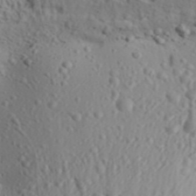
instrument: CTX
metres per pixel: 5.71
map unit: Aa
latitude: 31.6127
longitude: -136.1200
